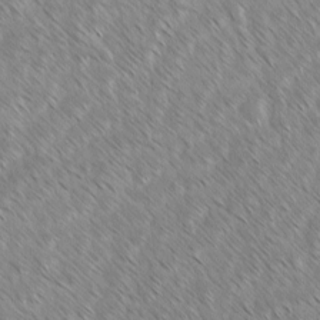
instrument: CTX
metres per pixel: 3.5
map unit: lAvf
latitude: -1.8045
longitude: -113.9339
